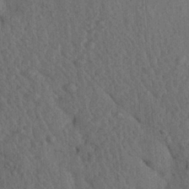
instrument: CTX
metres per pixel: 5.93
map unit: Ave
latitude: 23.8961
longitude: -134.2333
